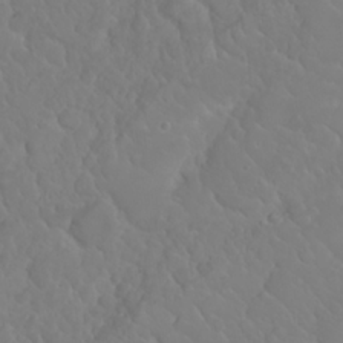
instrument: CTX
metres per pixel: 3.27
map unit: Nhu
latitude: 23.0836
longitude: -64.4223
